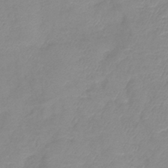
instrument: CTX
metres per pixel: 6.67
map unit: lHb
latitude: -40.3117
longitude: 76.8030
